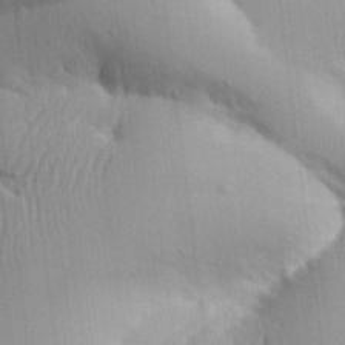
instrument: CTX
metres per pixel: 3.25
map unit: Aa
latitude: 32.4223
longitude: -141.0080
